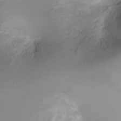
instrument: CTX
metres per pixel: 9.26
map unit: Ht
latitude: -2.8030
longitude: -18.3845
